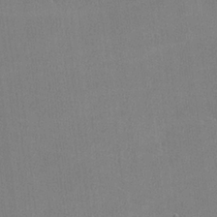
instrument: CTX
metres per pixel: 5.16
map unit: lHvf
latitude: -11.9178
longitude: -101.9150
